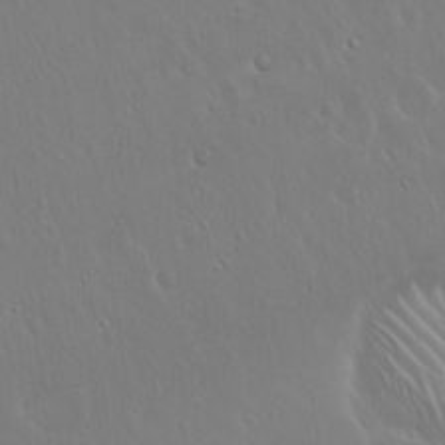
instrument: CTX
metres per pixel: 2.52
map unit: Hto
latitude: 17.5938
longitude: -57.0269
